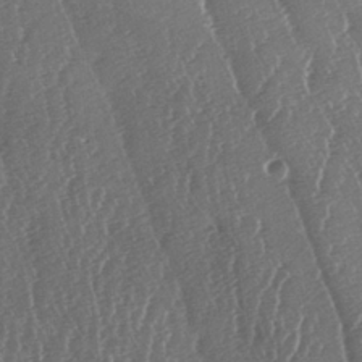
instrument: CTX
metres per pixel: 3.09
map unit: lAa
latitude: -7.0297
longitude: -129.7261
